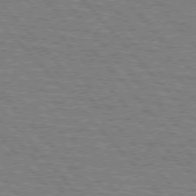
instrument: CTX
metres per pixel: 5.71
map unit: lApd
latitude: 75.9906
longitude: -75.9906
